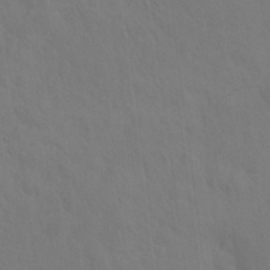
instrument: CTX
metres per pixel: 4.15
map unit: Hto
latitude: 18.9702
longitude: -39.6505
